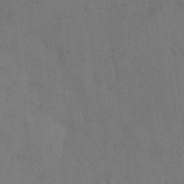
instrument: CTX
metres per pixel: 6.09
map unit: eHh
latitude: 9.8961
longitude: -62.9514
